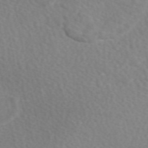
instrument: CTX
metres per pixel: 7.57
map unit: eAb
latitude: 49.0647
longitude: 117.3887
